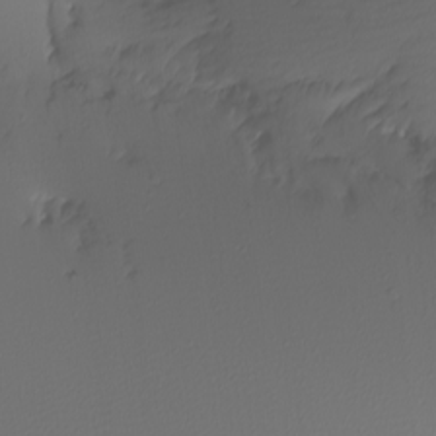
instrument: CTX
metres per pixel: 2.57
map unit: Nhu
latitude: -4.0094
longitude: -84.5924
